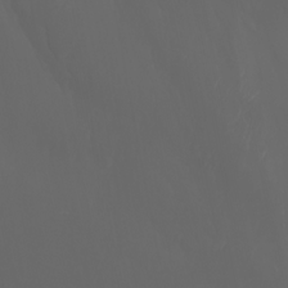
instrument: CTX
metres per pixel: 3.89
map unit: Nhu
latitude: -7.7288
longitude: -83.1592
